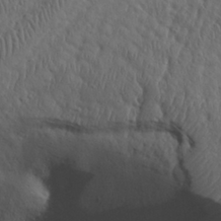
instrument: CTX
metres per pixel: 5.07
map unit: eHh
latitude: 30.4601
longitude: -69.1970
